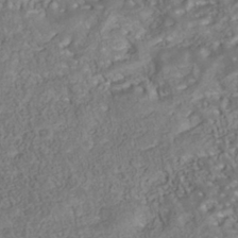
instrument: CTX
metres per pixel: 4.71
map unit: Nhu
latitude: -40.1039
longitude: -85.5182
